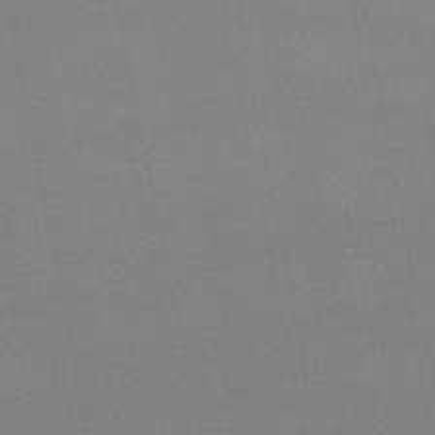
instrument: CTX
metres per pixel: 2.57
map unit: lHb
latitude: -45.5777
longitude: 58.3873
